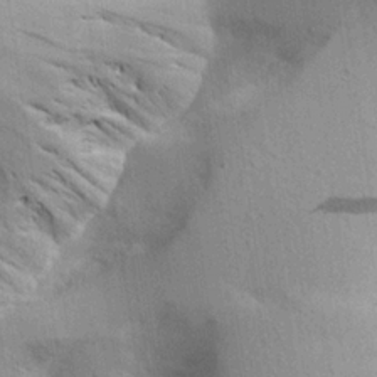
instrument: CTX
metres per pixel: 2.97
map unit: Aa
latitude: 21.8584
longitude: -144.6490
